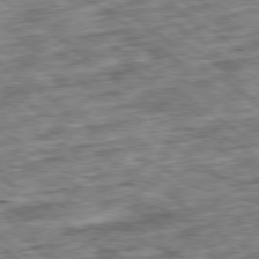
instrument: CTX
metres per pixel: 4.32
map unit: Ap
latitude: -79.5777
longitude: -76.4790
